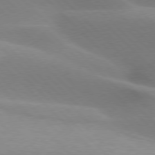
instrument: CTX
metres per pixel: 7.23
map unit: lApd
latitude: 77.0836
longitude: -51.3103
